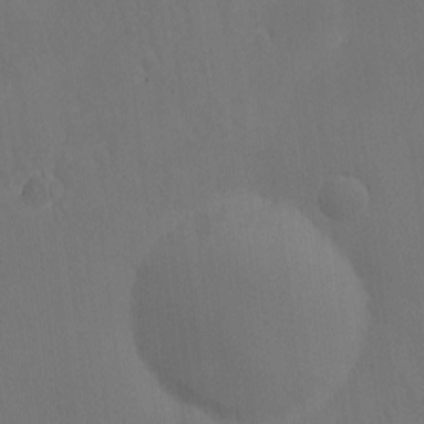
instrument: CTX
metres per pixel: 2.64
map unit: eHh
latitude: -7.8422
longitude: -69.2726
